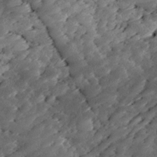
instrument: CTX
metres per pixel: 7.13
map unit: Ave
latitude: 17.1970
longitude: -136.2712
